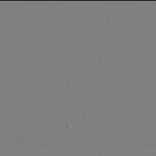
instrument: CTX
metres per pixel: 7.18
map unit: eHh
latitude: -6.0094
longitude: -84.2901
